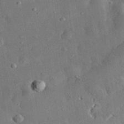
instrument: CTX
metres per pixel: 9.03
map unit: eHh
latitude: 31.5183
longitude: -77.7638
